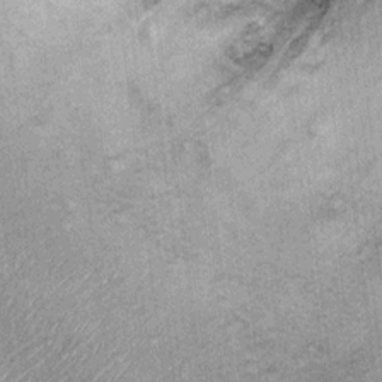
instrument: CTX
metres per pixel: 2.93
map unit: Ht
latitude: 9.8772
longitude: -37.5182
